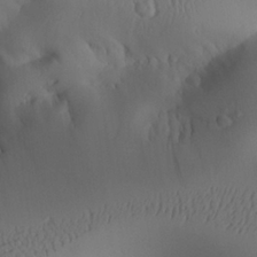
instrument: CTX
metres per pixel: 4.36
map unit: Aa
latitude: 25.3670
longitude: -128.3467
